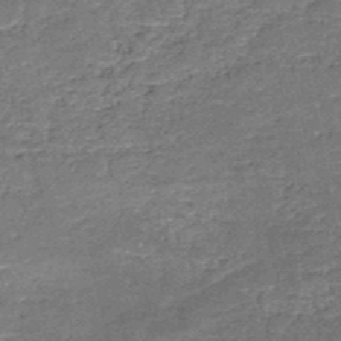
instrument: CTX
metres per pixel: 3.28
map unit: HNb
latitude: -51.4076
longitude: -49.4048
